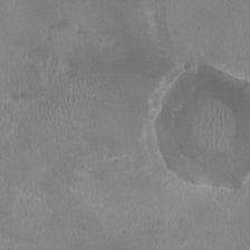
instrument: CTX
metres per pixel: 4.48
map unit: HNhu
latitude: -1.0676
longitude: -3.7449
